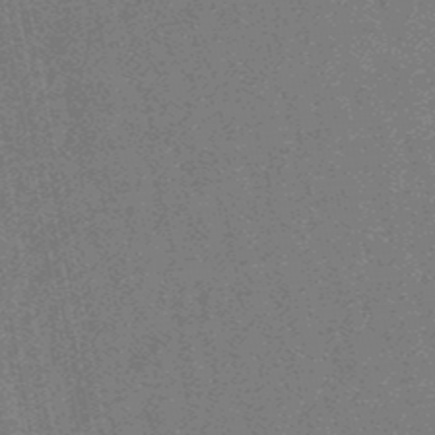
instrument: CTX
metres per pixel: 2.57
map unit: lHb
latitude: -48.1984
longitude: 80.3118
